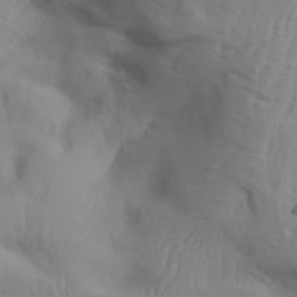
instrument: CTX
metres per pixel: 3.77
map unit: Aa
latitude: 28.7813
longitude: -133.1592
